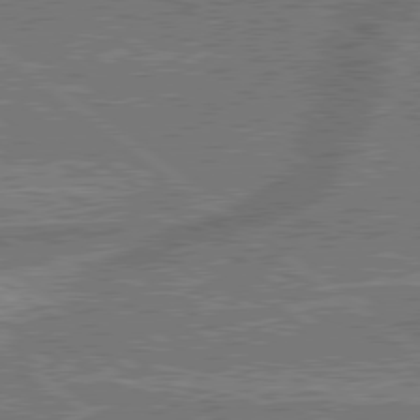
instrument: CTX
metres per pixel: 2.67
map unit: lApd
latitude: 79.3860
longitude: 174.5951
